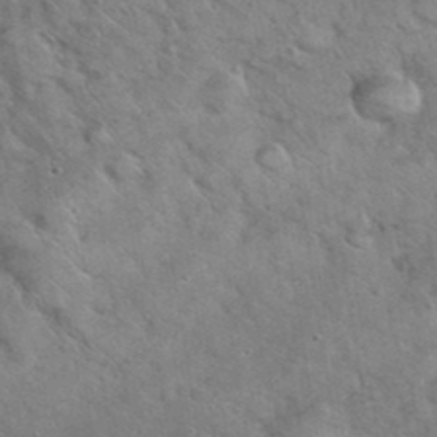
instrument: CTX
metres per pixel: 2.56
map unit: eHh
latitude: 37.5371
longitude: -65.4993
